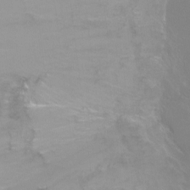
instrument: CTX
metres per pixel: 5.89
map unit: Ht
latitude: -2.8219
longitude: -27.2159
